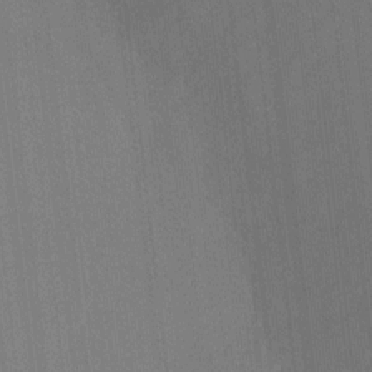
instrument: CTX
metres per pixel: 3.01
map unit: Ht
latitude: -5.9367
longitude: -27.4427
